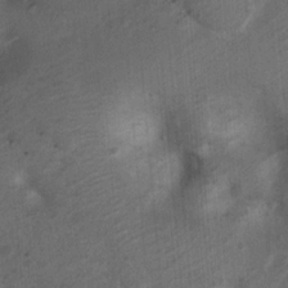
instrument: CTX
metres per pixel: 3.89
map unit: Nhu
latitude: 6.1578
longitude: -22.8191
